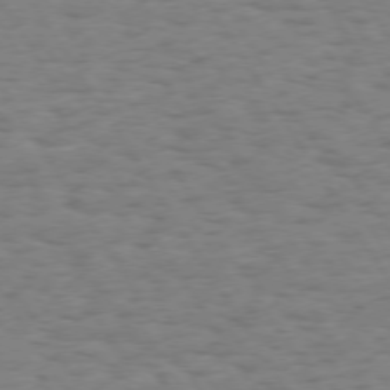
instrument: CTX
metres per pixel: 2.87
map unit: Hpe
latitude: 73.5183
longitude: -140.2144
